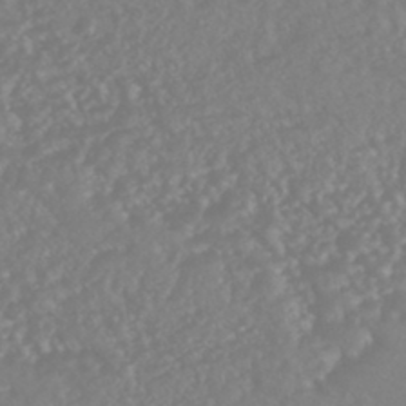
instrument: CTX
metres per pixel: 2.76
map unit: HNhu
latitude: -45.6344
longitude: 97.4266
